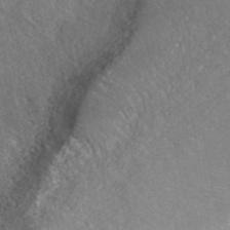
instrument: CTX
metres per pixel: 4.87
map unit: ANa
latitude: 41.9906
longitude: 26.2928
